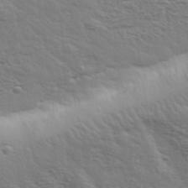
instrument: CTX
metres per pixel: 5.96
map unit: eHh
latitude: 36.1389
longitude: -80.8191
